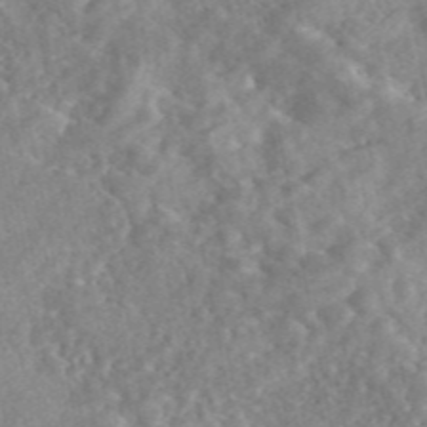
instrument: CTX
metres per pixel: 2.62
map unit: eAb
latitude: 46.0255
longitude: 127.5966
